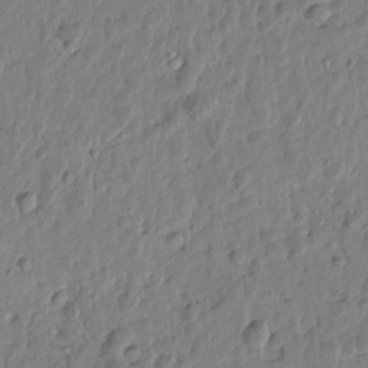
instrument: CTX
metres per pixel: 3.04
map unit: Htu
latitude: 1.5938
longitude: -178.7247
